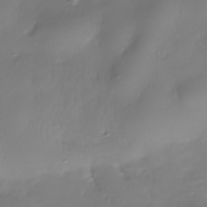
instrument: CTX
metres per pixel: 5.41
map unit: Nhe
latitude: -36.8786
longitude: -113.6883
